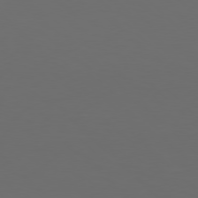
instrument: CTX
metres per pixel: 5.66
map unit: Hpe
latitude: 77.3292
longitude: -168.4790
